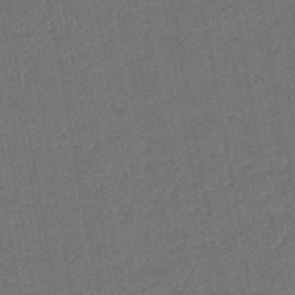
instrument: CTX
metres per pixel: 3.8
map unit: lHb
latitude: -43.1053
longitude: 61.3888
